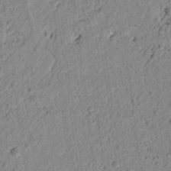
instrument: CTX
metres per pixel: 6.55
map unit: lAvf
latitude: 6.7246
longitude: 165.9367
